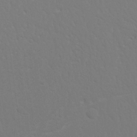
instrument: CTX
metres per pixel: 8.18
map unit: Nhu
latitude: 20.5168
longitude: -73.4994
